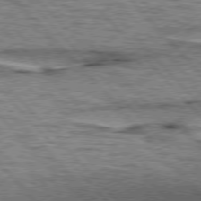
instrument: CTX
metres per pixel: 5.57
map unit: lApd
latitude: 76.7435
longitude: -71.8583
